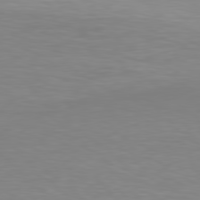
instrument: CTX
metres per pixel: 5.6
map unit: Hpe
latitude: 78.4790
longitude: -121.8017
